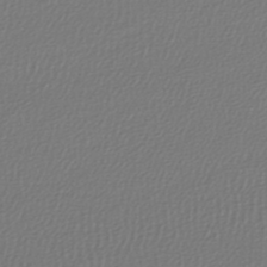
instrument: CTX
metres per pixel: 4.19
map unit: lHb
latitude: -46.0661
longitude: 71.2943
